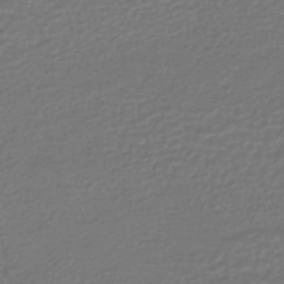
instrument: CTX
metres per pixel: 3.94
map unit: HNhu
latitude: -46.6707
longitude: 96.2740
